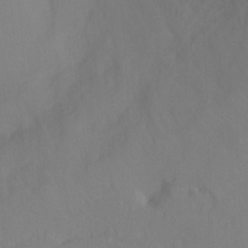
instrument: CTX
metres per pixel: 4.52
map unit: Ht
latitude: -0.4629
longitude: -34.7813
